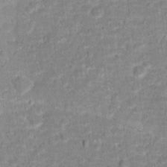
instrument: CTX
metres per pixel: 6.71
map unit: Hto
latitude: 16.4223
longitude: -38.8002
